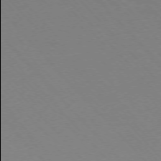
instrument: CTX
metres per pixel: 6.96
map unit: Ap
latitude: -76.2739
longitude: -85.9906
